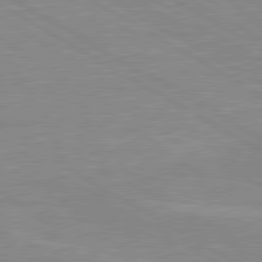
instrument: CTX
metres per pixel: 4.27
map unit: lApd
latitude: 80.1011
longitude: 121.9745
